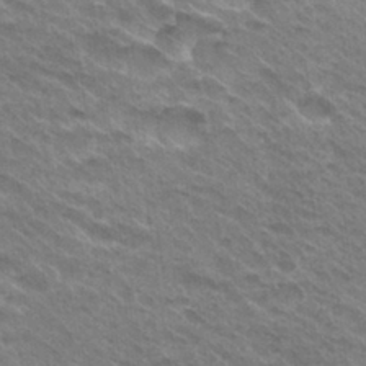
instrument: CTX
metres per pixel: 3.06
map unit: Hto
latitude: 30.5546
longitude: -43.1592
